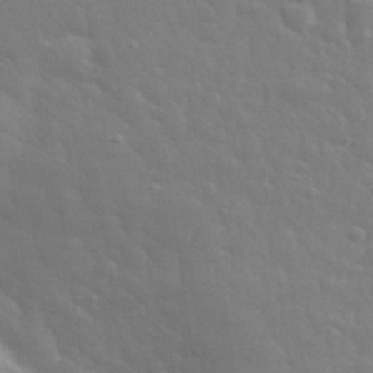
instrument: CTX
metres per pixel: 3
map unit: eHh
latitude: 32.5168
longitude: -70.3467
